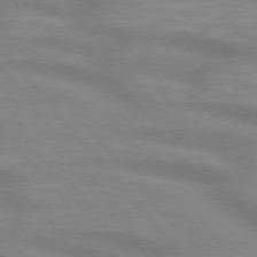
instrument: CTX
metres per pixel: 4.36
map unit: lApd
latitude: 74.7624
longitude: -60.0444
